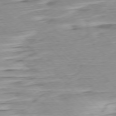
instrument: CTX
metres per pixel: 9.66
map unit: Ap
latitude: -76.9164
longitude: -78.4223
